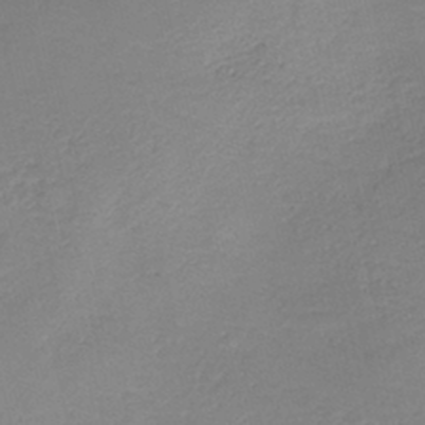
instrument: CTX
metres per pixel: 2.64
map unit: HNb
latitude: -40.6707
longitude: 50.3306
